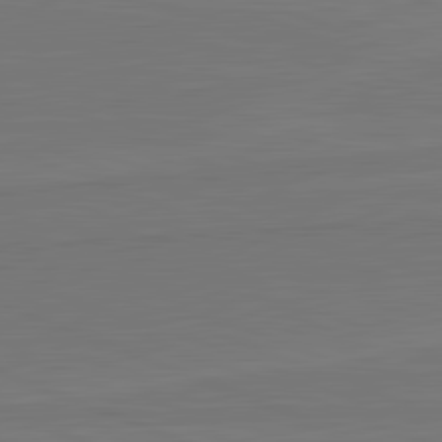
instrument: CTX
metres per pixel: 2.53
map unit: lApd
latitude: 82.4412
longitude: 165.7667
